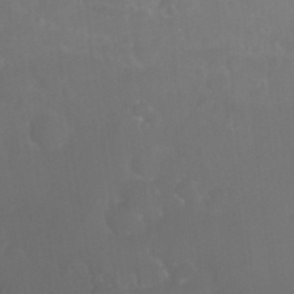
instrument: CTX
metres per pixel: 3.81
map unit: Nhu
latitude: 24.0444
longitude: -63.8584
